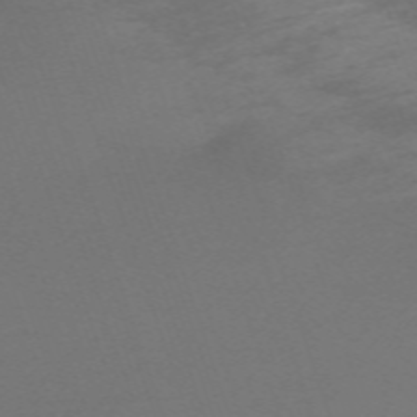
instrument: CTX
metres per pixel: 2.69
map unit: eHh
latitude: -63.4076
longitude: 53.6344
